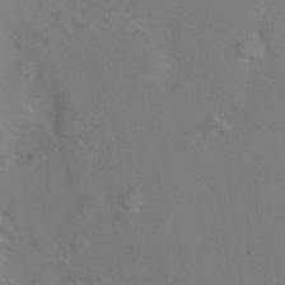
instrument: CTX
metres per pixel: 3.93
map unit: Hto
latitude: 8.2523
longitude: -29.9717
